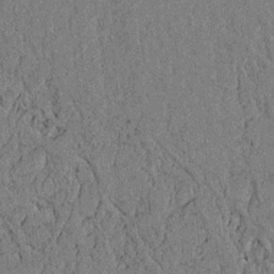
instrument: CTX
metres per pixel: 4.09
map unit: lAvf
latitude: 4.8380
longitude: 169.4265
